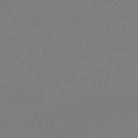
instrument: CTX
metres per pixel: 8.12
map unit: HNhu
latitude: -41.9556
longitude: 96.9542
